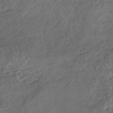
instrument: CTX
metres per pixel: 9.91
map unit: HNhu
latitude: -43.3887
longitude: 97.2376
